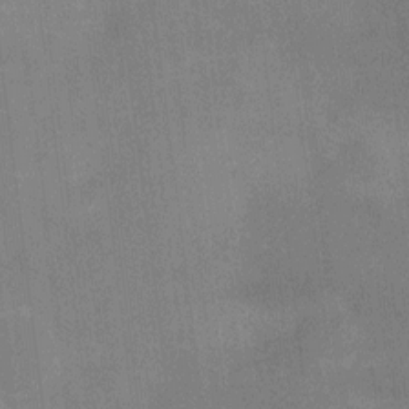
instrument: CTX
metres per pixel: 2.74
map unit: Ht
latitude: -5.4076
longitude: -19.6694
